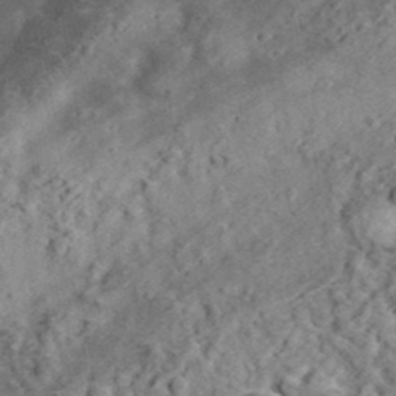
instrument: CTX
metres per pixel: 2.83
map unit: eHh
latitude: 37.2159
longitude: -79.6883
